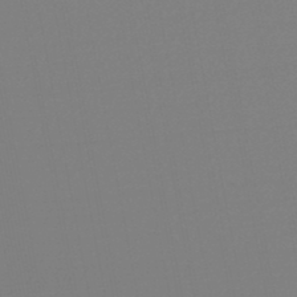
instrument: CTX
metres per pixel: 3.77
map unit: lHb
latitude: -46.8597
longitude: 57.1998
